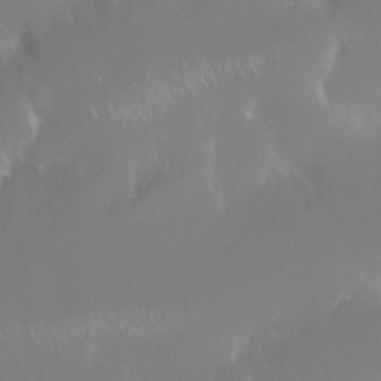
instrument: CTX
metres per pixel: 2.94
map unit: Nhu
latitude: 25.5938
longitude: -58.8758
